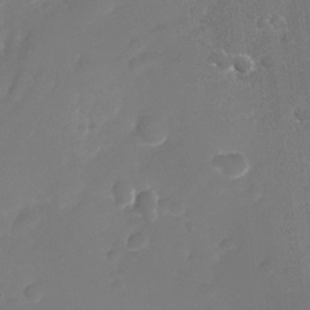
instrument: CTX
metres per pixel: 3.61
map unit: Nhu
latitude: -26.5384
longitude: -71.8583
